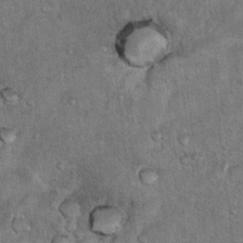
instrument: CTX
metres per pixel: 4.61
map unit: Hto
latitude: 11.5749
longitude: -37.3292
